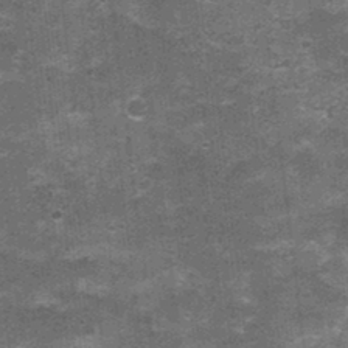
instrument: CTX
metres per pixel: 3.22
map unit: Nhu
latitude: 2.6112
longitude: -17.1403
